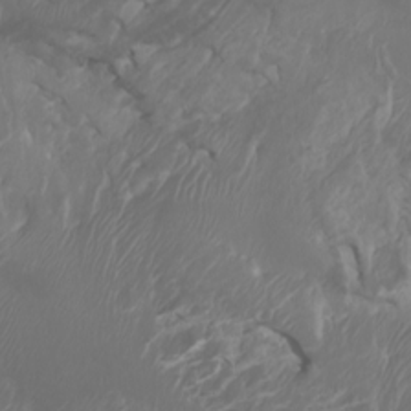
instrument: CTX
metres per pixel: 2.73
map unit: Htu
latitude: -7.0486
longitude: -71.1781
